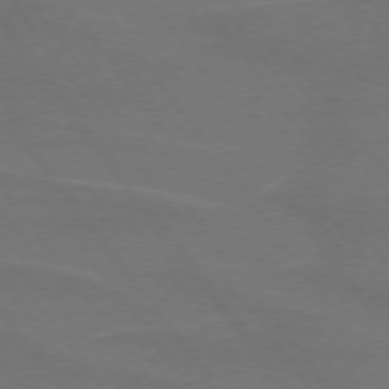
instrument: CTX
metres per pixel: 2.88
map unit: lApd
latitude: 74.7813
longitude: -57.4048
